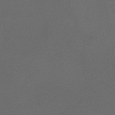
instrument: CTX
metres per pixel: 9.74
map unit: HNhu
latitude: -0.7841
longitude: -0.2900
